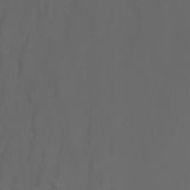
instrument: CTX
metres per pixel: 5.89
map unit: Nhu
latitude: -7.5021
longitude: -82.1577
